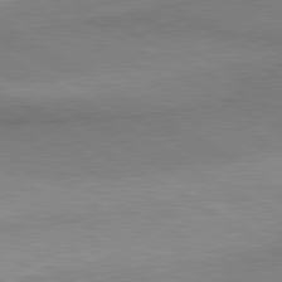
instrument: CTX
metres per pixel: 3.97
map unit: lApd
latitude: 80.7624
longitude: 159.8800
